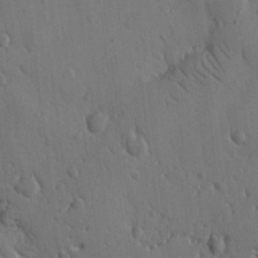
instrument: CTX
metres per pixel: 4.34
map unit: Nhu
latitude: 14.1767
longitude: -78.9136
